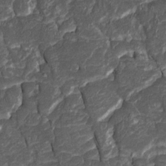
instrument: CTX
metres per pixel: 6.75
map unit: Htu
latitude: -1.5211
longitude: 149.6344
